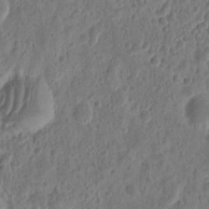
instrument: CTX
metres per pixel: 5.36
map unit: eHh
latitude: 9.3293
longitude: -73.8962
